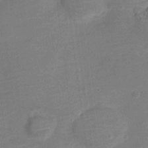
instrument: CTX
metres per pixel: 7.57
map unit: Nve
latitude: -21.0864
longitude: 103.6722
